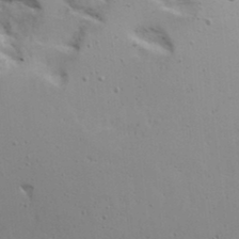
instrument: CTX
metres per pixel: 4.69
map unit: Aa
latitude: 18.2711
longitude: -125.7638
